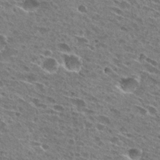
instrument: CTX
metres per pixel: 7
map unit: Hto
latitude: 27.8206
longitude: -43.8206
